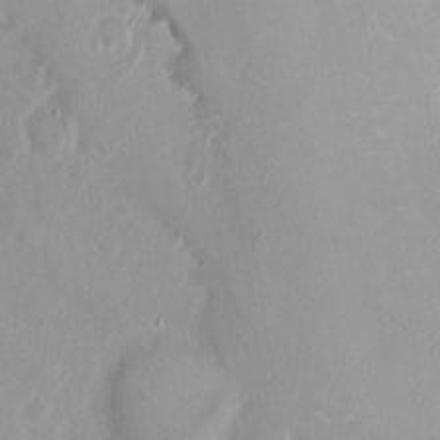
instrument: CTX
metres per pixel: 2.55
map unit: Ht
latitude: -0.8786
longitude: -45.4804
